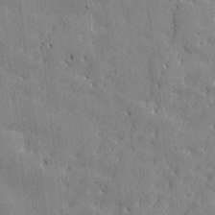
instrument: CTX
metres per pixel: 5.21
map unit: Htu
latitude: -7.4076
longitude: 176.0283
